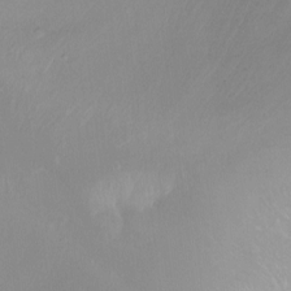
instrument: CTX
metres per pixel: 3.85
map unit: Ht
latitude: -10.7652
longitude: -44.5357
